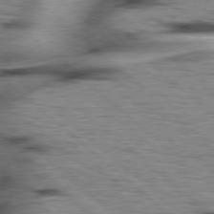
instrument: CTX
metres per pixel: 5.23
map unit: Hpe
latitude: 78.0633
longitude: -156.0822
